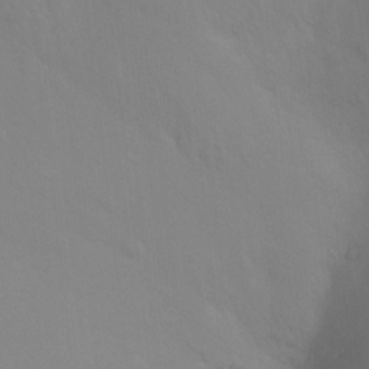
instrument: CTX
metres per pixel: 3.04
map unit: Ht
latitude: -3.1998
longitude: -25.7638
